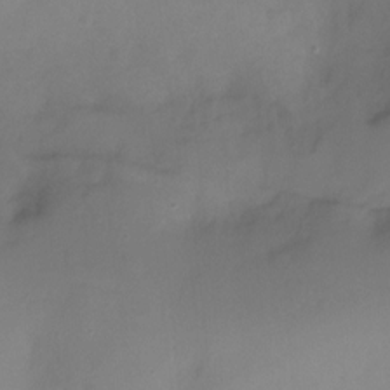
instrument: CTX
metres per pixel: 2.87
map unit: Ht
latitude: -16.6330
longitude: -50.4412
